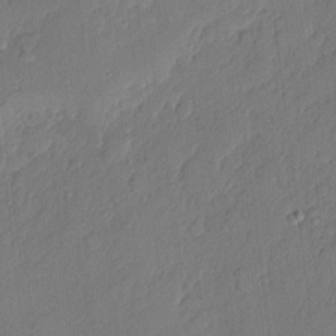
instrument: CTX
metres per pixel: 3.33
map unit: eHh
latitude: 4.8380
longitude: -75.7450
